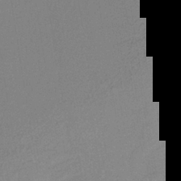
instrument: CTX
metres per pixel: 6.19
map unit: lHb
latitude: -38.7274
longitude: 69.4454
